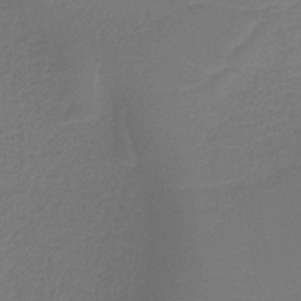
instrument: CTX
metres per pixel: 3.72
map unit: HNb
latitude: -38.1417
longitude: 54.9731
